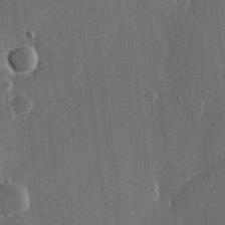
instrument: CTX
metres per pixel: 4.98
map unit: Hve
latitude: 22.4790
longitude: 148.1417
